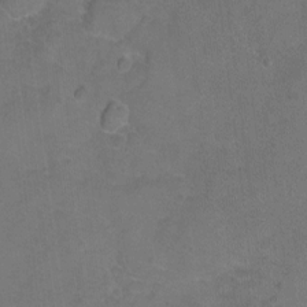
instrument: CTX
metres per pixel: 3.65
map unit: Hto
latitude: 3.0269
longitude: -32.9514
